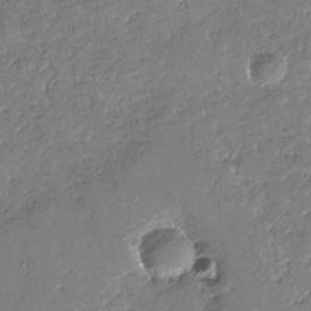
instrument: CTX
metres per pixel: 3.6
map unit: Nhu
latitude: -29.4832
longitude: -79.8206
